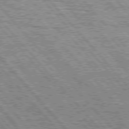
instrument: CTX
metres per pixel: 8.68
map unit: Hpe
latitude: 75.8017
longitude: -126.4223
